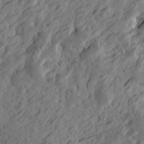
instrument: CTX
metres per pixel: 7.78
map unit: Htu
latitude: -2.7463
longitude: -178.5546
